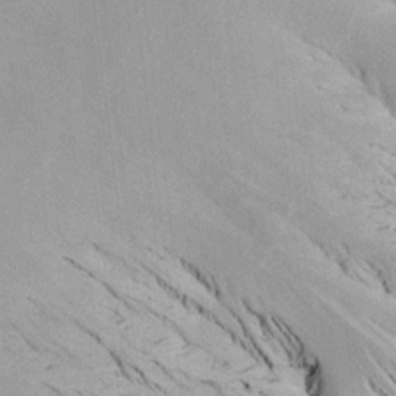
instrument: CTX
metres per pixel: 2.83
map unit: Aa
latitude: 21.4616
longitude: -143.4238
